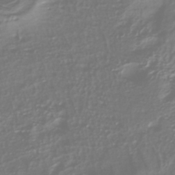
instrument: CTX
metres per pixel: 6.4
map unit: HNhu
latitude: -39.7289
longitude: 100.5951
